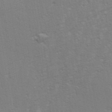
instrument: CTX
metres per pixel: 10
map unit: eHh
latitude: 34.3467
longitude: -133.1970
